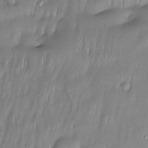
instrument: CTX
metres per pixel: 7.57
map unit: eHh
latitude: -23.1053
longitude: 15.8990
